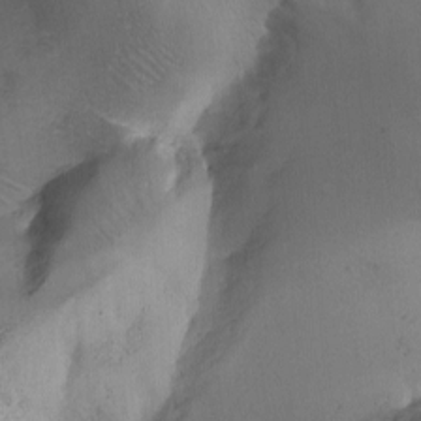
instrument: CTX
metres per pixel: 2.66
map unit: Ave
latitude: -7.5588
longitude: -119.4804
